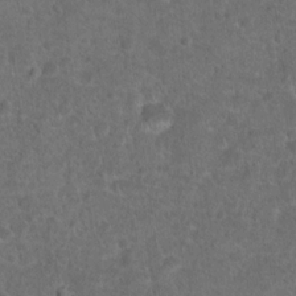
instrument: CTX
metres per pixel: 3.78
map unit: Hto
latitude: 17.9339
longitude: -41.1781
